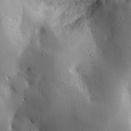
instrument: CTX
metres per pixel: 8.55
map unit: Ave
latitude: 16.9703
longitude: -139.1214
